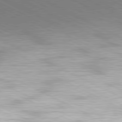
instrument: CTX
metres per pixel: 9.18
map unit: Hpe
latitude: -81.4266
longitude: 18.0661
